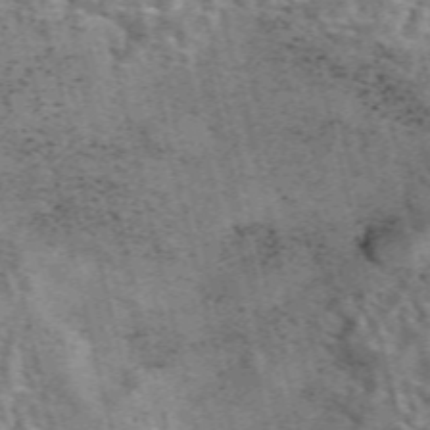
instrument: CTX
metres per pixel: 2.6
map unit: eAb
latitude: 44.1578
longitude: 111.4076
